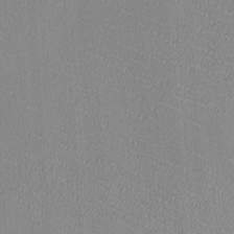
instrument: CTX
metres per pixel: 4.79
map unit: HNhu
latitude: -1.8045
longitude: -1.4237
